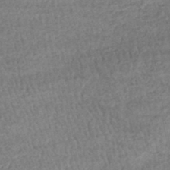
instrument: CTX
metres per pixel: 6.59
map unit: HNhu
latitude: -48.3307
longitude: 102.6330
